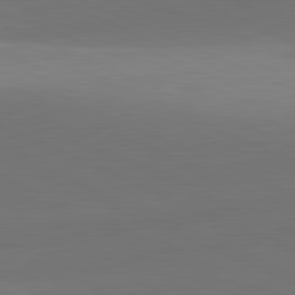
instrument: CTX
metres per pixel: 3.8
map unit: lApd
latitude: 81.7639
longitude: 131.0864
